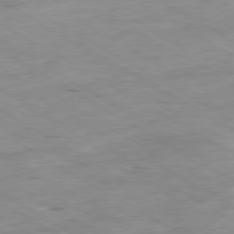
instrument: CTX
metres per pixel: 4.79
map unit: Ap
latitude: -80.4629
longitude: -74.3278
